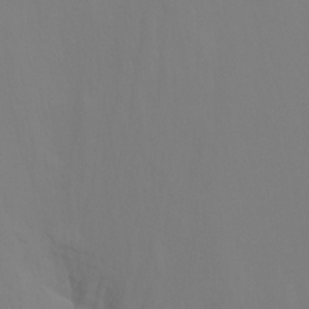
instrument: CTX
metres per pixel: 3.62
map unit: Ht
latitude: -15.2943
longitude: -53.0081
